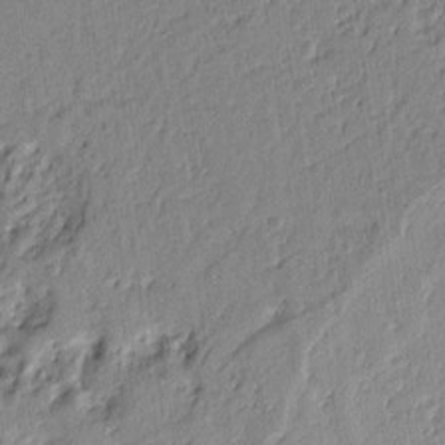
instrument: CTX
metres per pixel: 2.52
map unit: Ht
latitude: 7.7639
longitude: -77.6882
